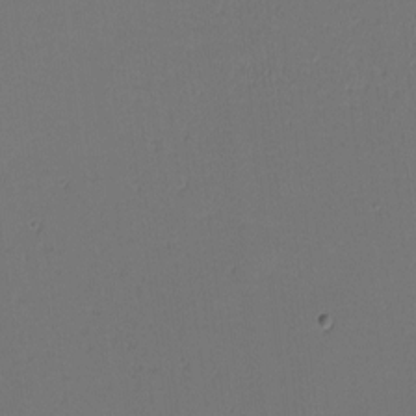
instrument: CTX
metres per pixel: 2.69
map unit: Nhu
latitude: -0.9920
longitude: -74.2145
